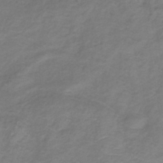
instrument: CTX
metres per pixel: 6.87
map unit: lHb
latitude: -37.5588
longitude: 72.5762
